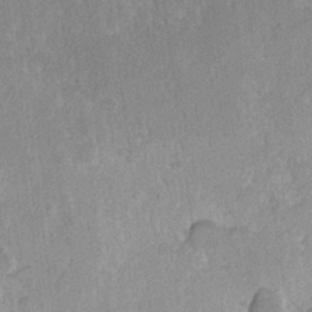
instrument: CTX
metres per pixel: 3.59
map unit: Hve
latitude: 24.5923
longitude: 145.3510
